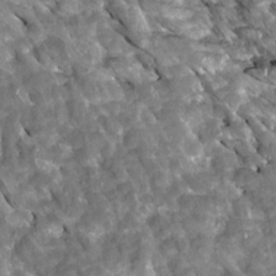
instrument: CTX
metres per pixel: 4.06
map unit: Htu
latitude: 1.7260
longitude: 142.6329
